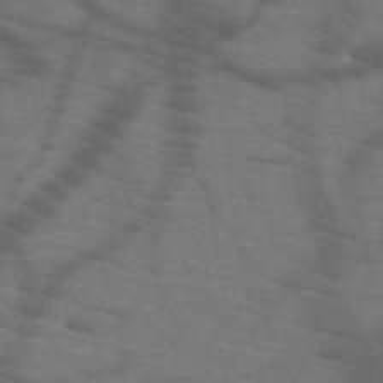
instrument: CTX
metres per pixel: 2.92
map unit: HNb
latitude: -50.5763
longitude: -44.8191
